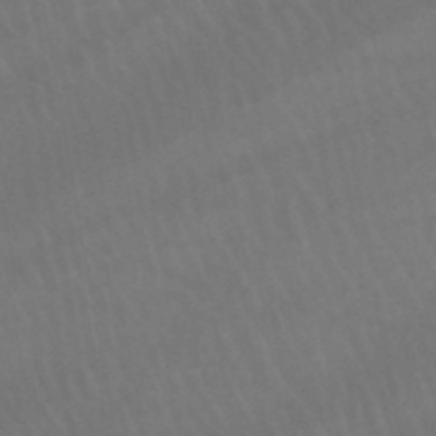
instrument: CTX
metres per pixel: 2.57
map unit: lHb
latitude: -45.8800
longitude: 77.2754
